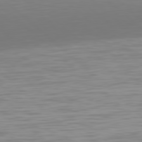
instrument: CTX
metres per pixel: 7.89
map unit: Hpe
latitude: 78.0444
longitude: -168.6302
